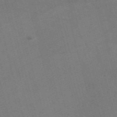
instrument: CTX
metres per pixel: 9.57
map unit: Nve
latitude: -59.1431
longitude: 51.9745
